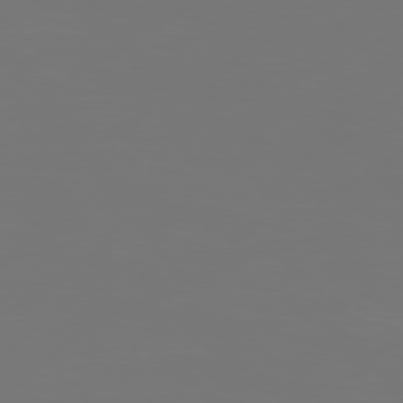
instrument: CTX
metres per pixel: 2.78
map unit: Ap
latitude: -78.4629
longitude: -96.6490
